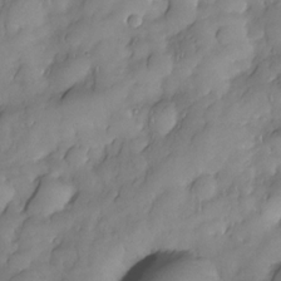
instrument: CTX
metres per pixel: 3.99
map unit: Nhe
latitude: -29.9367
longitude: -139.8016
